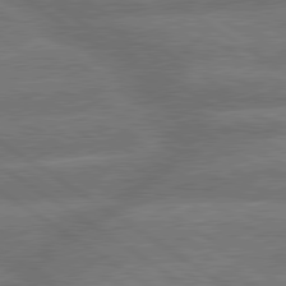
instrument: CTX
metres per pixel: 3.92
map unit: lApd
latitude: 79.9150
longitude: -164.2523
